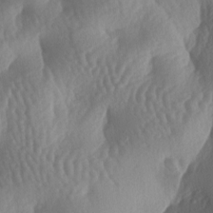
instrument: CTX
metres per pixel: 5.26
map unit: lAa
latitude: -6.9730
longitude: -128.2711
